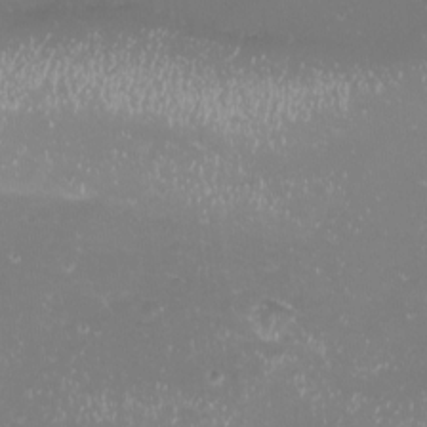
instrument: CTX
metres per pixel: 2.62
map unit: eHh
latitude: -11.9556
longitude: -62.0444
